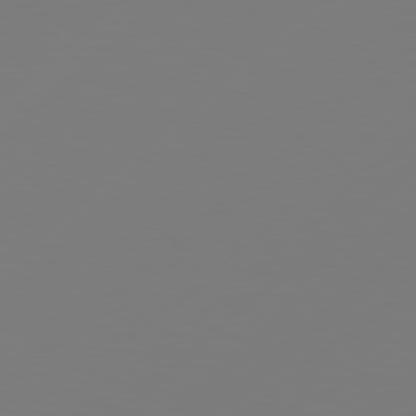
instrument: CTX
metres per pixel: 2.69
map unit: Hpe
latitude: 78.4601
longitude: 173.5210
